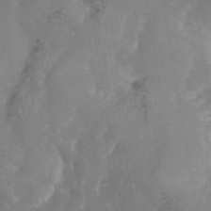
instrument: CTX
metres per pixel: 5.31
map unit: Nhe
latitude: -38.1417
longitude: -117.6505
